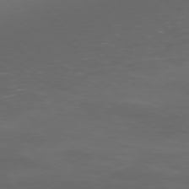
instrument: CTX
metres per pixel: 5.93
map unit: Ap
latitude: -77.4076
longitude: -63.1781
